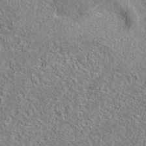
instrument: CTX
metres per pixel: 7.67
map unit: eAb
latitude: 35.8961
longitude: 112.9920
